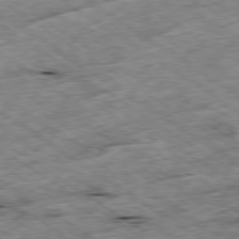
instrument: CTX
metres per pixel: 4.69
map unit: Ap
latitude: -79.7288
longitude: -87.2537
